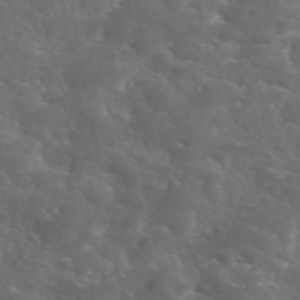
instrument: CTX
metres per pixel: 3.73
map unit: eAb
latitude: 45.9339
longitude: 125.3887
